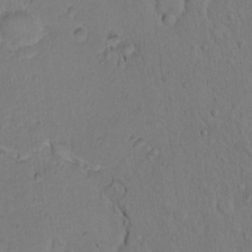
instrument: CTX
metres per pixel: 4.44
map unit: Hto
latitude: 9.2159
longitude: -60.7435
